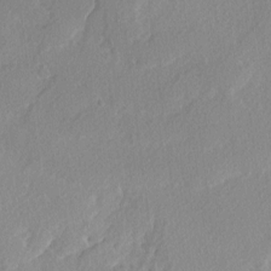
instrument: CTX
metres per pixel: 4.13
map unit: lAvf
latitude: -4.8975
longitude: -109.0080
